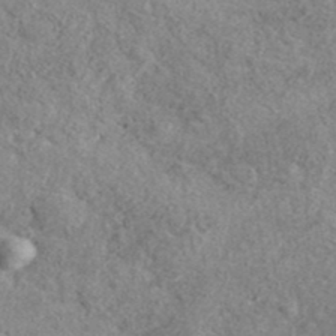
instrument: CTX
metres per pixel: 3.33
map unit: ANa
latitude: 41.2725
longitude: 17.6155
